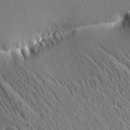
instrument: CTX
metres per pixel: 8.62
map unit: Aa
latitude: 21.6694
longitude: -139.8583
